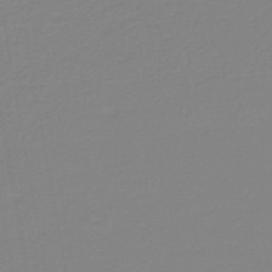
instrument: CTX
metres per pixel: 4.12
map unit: lHb
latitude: -41.0864
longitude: 63.7666
